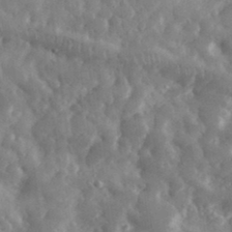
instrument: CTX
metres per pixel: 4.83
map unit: eHh
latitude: 33.4426
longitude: -69.6694
